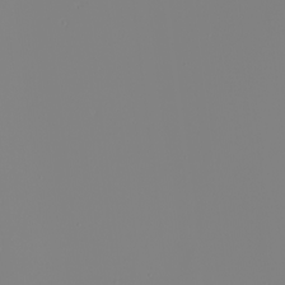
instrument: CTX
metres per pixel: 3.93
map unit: Nhu
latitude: -6.4251
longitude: -95.6127
